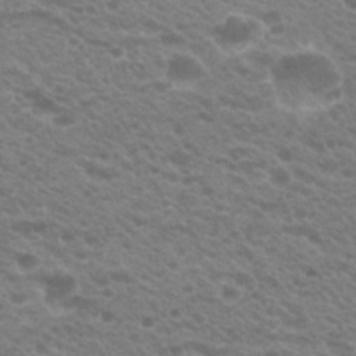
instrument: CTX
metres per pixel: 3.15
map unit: Hto
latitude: 23.0836
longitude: -35.8016
